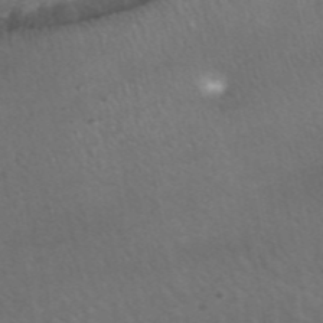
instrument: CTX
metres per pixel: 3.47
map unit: ANa
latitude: 42.3467
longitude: 25.8611
